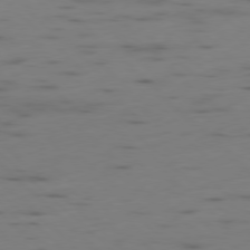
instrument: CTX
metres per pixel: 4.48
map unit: Ap
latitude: -78.7463
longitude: -62.2523
